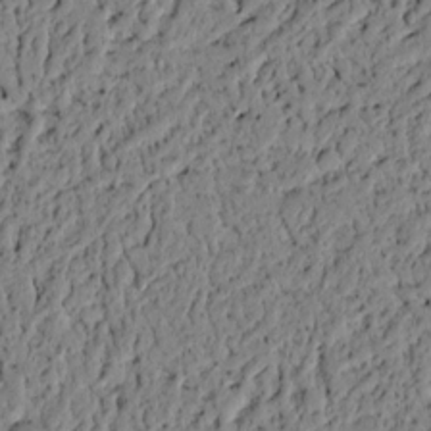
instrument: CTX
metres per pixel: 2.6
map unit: lAvf
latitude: 5.0458
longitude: 164.9542
